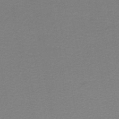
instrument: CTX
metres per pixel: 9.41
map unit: HNhu
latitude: -49.3888
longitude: 100.3117
